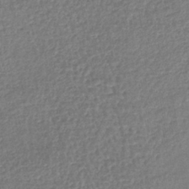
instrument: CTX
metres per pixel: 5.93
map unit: lHb
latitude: -41.0297
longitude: 69.4832
